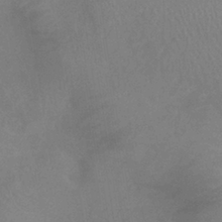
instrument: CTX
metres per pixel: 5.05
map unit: lHb
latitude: -37.5966
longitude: 73.8422
